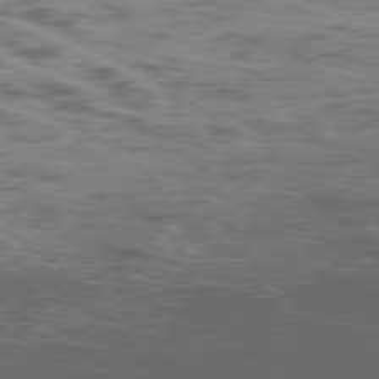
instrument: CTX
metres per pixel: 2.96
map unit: Ap
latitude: -76.8786
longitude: -69.1025
